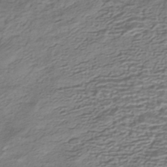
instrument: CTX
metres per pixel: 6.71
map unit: HNhu
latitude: -42.8030
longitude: 100.2739
